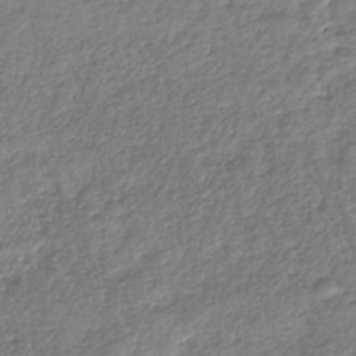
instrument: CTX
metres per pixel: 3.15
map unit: HNhu
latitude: -36.6140
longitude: 32.5196
